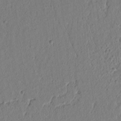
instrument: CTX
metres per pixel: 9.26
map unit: lAvf
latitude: 7.0458
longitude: 165.3132
